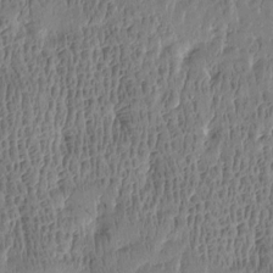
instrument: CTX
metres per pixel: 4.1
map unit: Htu
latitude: -4.4818
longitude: 175.6154
